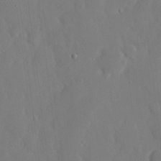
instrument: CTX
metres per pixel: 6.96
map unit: eHh
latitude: 14.8002
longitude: -71.1403
